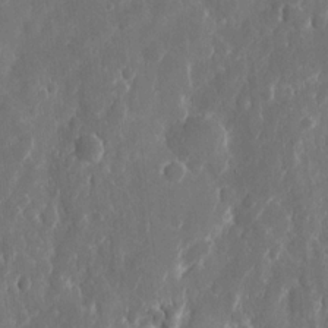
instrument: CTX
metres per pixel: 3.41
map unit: eHh
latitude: 11.2915
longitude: -71.0269
